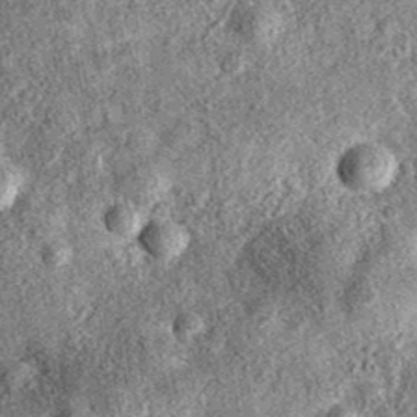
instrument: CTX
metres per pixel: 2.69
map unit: eAb
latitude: 37.0269
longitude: 107.3887
